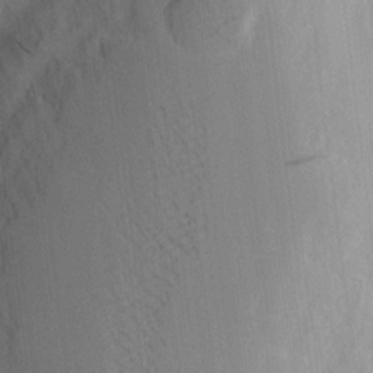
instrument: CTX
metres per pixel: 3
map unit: eHh
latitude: 5.0458
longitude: -72.9703
